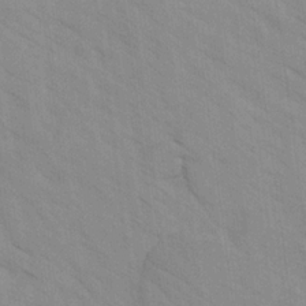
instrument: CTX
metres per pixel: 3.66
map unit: Ave
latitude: -1.7478
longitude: -112.0255
